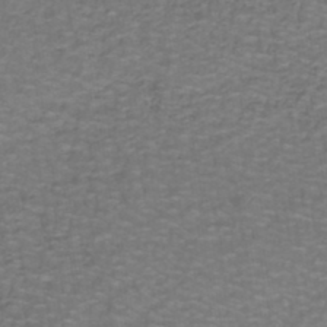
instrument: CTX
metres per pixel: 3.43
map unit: lHb
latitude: -42.5006
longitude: 55.3321
